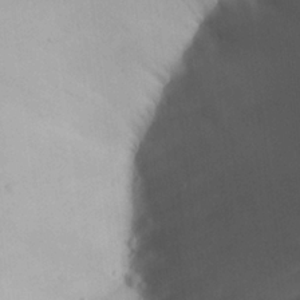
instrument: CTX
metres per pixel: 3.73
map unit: Aa
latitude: 23.8772
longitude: -127.6127
